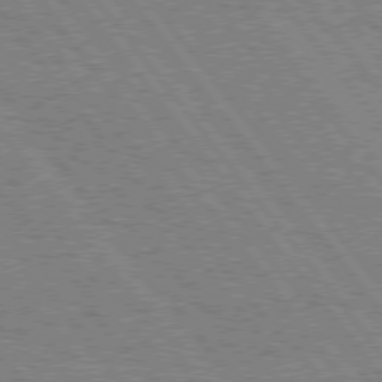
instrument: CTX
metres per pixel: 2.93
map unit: Hpe
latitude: 75.4238
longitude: -149.6127
